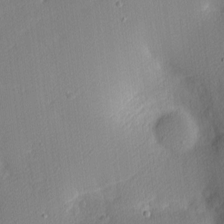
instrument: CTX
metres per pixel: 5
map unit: Nhu
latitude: 2.1011
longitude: -75.8961
